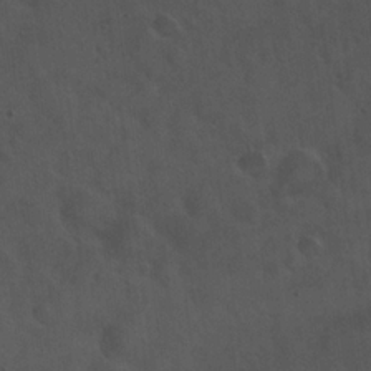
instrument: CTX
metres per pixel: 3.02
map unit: Hto
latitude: 19.2915
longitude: -54.2522
